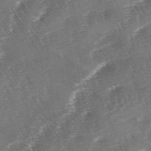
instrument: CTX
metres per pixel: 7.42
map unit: lAa
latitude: -3.8422
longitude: -130.0633
